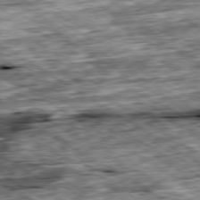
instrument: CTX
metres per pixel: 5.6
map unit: Ap
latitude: -80.0283
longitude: -89.1592
